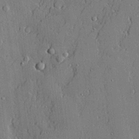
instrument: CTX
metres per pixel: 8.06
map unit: lHvf
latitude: 21.1403
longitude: 143.8989
